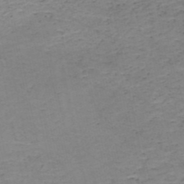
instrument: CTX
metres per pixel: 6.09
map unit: HNb
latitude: -50.7085
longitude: -51.8394
